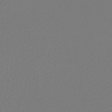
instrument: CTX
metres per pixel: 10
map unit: lHb
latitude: -47.4265
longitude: 66.4629
